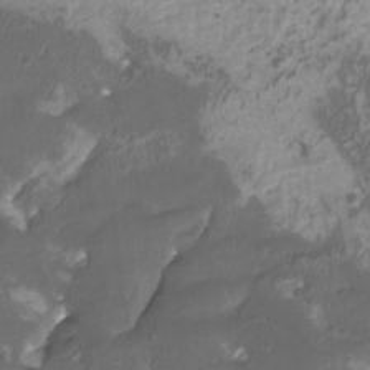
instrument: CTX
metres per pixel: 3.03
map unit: Htu
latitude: -11.1809
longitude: -73.6127
